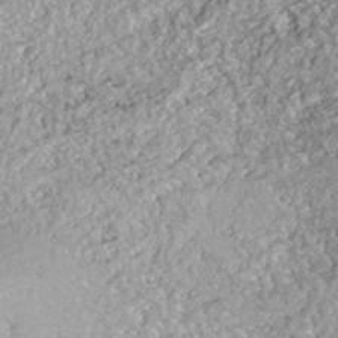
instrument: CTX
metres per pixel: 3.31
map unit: ANa
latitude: -42.2928
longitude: 109.5966
